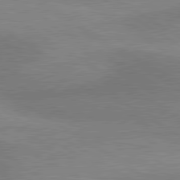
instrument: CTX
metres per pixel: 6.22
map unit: lApd
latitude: 80.4790
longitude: 126.9541
